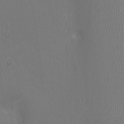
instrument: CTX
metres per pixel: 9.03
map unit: Ht
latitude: -1.4644
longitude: -16.1389
